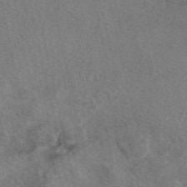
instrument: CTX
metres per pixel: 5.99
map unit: eAb
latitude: 48.4223
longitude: 112.3684
